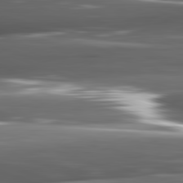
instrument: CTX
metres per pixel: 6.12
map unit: lApd
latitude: 82.3278
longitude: -144.3278
